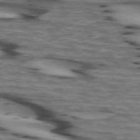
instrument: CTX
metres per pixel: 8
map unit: lApd
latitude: 74.0633
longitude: -64.3656
